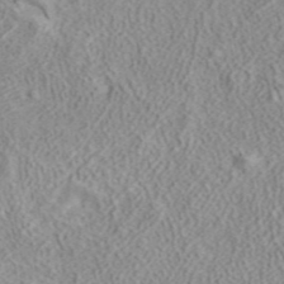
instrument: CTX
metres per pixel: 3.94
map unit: ANa
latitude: 42.0822
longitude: 18.2739
